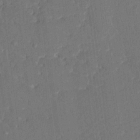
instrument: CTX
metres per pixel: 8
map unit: HNhu
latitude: 6.2522
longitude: -6.3467
